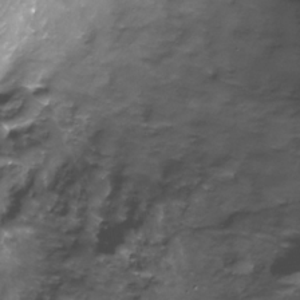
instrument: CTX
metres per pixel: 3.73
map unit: Nhe
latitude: -32.5952
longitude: -93.0647
